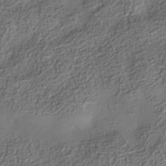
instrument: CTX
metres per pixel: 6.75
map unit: Nhe
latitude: -35.8989
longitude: -129.9717
